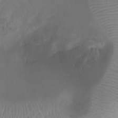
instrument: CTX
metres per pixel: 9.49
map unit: Htu
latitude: 2.7057
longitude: -22.2333
